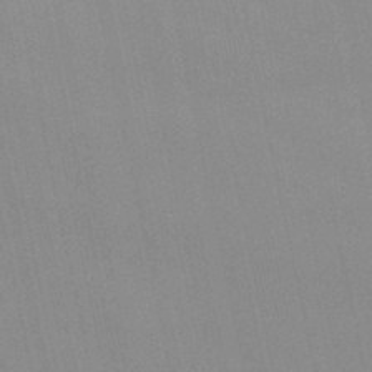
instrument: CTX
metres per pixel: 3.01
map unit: lHb
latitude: -46.0472
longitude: 69.8044
